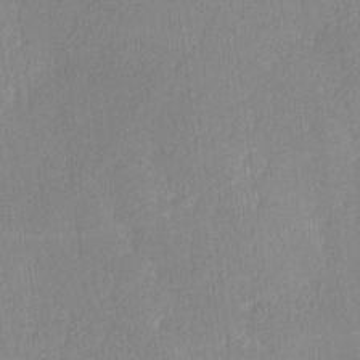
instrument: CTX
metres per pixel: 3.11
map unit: lHvf
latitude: -11.2943
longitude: -100.2334
